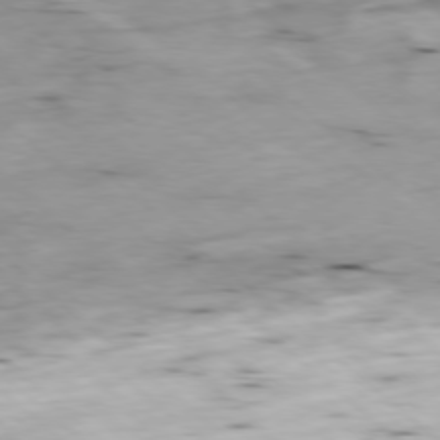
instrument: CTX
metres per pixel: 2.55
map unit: Ap
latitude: -78.5195
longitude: -88.8002
